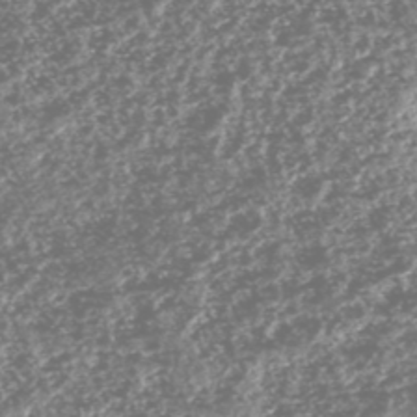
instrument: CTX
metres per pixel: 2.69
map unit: HNhu
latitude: -47.1431
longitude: 31.1809
